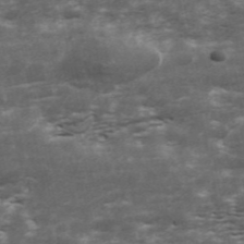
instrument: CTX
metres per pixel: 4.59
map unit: ANa
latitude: 43.8206
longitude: 46.9164
